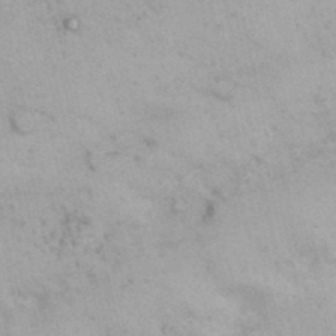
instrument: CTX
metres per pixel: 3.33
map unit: Nhu
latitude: 26.0255
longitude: -69.6694
